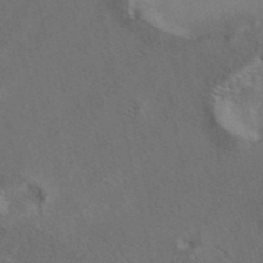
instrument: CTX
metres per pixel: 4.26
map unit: eAb
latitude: 42.0822
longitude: 108.9353
